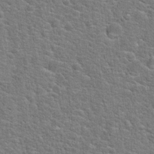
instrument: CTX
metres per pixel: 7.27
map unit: Hto
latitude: 20.8380
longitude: -44.2333
